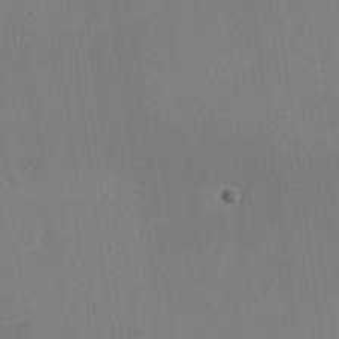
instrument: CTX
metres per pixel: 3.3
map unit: Nhu
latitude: -24.0661
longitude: -72.7247
